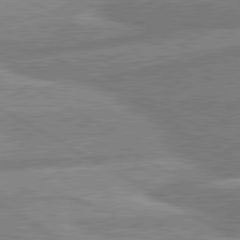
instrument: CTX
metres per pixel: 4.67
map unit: lApd
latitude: 80.6868
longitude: -170.6490
